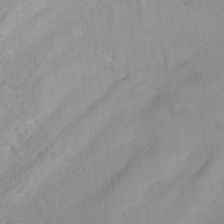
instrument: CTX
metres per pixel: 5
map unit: ANa
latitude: 41.8205
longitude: 26.4251
